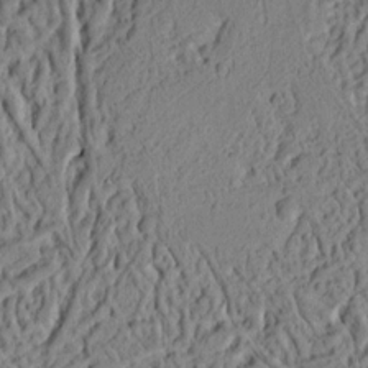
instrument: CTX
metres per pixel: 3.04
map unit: Ht
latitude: 9.0836
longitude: -75.3293
